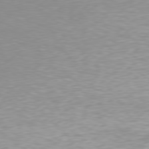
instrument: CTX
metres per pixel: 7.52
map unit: Hpe
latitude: 77.4993
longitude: -130.8002
